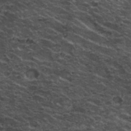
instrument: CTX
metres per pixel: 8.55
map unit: Nhu
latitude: 29.6316
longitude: -54.2333
